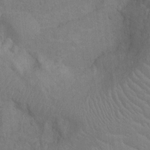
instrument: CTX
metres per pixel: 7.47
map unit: Nhu
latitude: -14.2929
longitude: -25.1025
